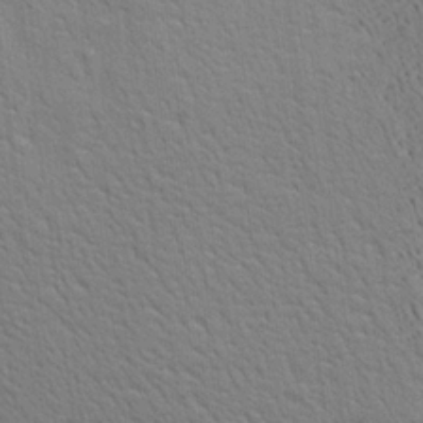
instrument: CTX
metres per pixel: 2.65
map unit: Ave
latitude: 21.6883
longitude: -140.3467
